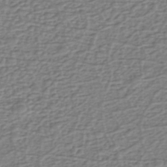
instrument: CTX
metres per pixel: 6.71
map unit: eHh
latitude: -39.8423
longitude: -28.1955
